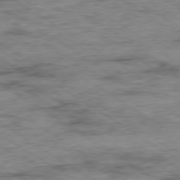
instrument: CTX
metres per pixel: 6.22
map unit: Ap
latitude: -79.8800
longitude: -48.7813
